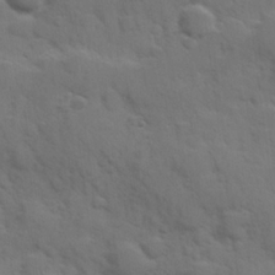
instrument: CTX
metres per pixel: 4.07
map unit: Hve
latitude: 24.6490
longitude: 148.1984
